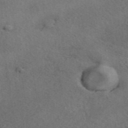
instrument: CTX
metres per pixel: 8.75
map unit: eAb
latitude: 41.6693
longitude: 109.7855
